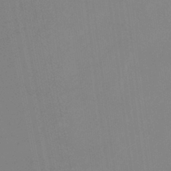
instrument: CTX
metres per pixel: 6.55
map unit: eHb
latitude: -37.2187
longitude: 74.9731
